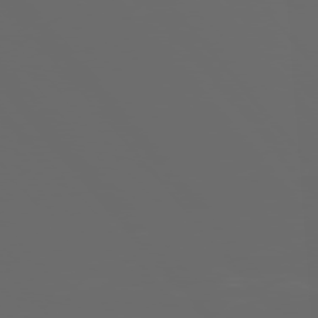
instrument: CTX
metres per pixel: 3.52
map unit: Hpe
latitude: 75.9339
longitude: -127.5182
